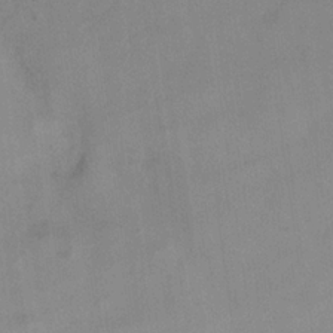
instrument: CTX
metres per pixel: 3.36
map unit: lHb
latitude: -32.3684
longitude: 63.8233
